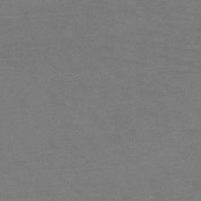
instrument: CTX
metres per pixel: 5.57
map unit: HNb
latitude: -52.9163
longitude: -43.2915
